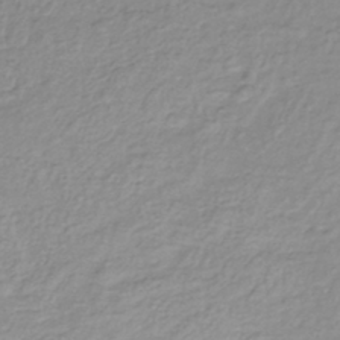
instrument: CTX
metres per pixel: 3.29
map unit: lHb
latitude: -40.9164
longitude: 70.2551
